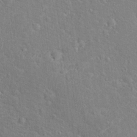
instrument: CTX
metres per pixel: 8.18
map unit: Hto
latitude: 17.2537
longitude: -43.1214
